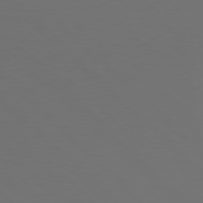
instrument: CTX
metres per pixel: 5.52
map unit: Hpe
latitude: 78.1200
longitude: -175.0836
